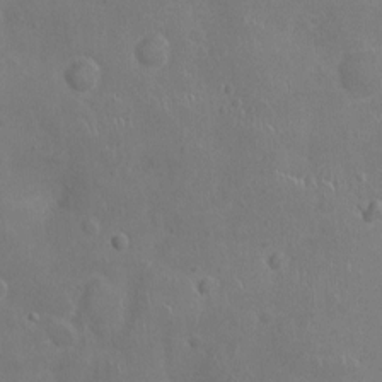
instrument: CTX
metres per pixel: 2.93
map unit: Ht
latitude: -4.2928
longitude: -15.5372
